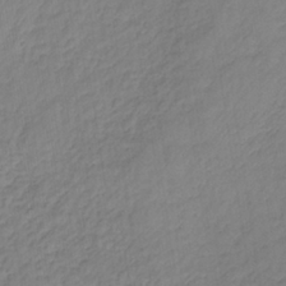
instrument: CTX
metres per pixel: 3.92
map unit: lHb
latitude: -37.1242
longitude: 69.3887
